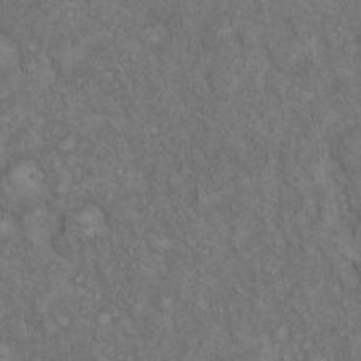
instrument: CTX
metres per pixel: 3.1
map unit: Hto
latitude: 15.4994
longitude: -56.4412
